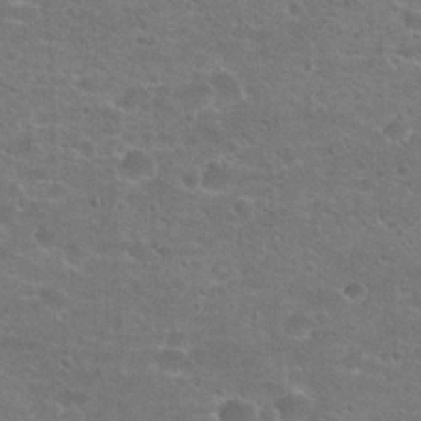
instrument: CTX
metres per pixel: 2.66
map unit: Hto
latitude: 21.8017
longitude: -43.7072
